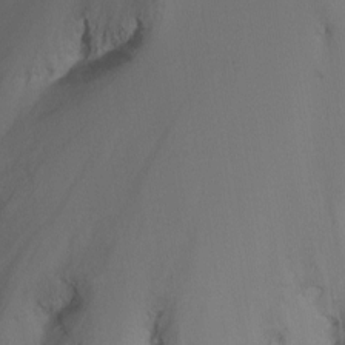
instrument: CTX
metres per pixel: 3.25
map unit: Ht
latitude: -9.8800
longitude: -37.1970
